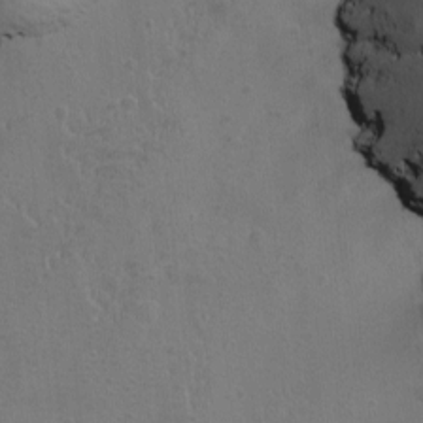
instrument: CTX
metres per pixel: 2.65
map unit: Ave
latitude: -8.0661
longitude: -119.5560
